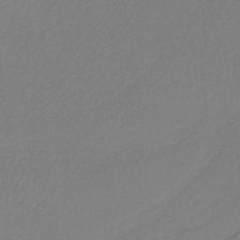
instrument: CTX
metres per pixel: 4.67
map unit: HNb
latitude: -37.2753
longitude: 58.1794
